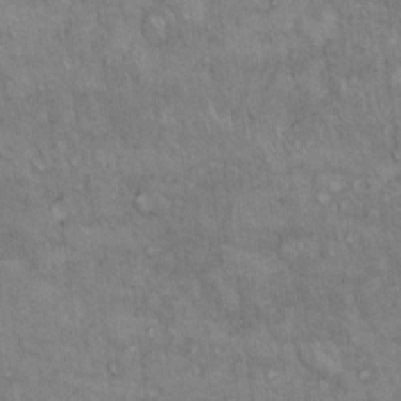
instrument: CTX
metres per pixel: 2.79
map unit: Hto
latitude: 13.4993
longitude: -56.5356
